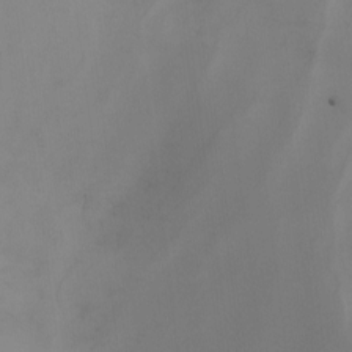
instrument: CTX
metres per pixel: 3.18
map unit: Nhu
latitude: -5.0675
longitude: -93.6505
